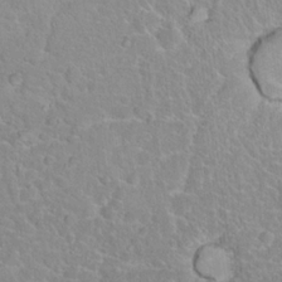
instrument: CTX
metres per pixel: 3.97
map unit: Hto
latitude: 17.0836
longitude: -36.9514
